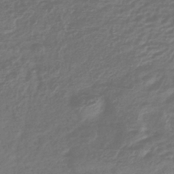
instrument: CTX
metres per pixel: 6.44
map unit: lHb
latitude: -40.8975
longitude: 73.7100
